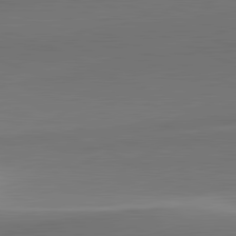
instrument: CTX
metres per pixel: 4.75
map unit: lApd
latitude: 81.9150
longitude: 142.8974
